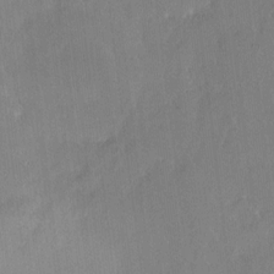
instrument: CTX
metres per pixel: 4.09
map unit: HNhu
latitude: 7.6127
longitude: 3.7099
